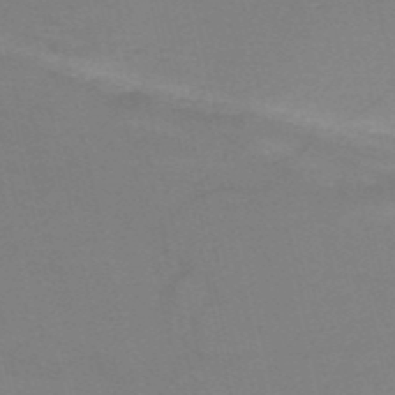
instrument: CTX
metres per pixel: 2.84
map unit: HNb
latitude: -52.3495
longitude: -46.2145
